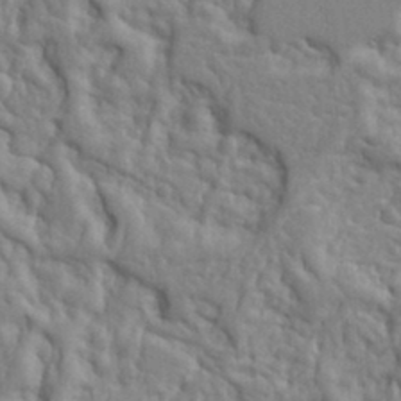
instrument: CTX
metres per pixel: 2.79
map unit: Ht
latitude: 8.7246
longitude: -76.9324
